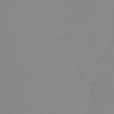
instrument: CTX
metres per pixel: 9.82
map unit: Ht
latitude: -15.4455
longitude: -52.7813
